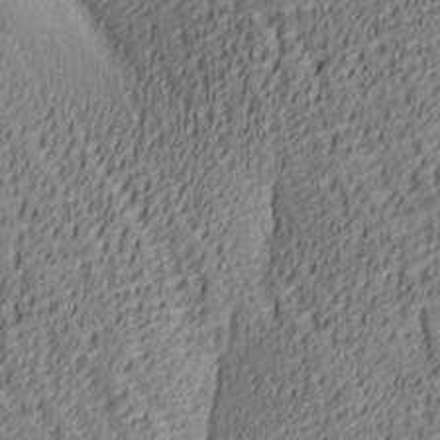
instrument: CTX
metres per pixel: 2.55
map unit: lAa
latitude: 6.3278
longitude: -116.5546
